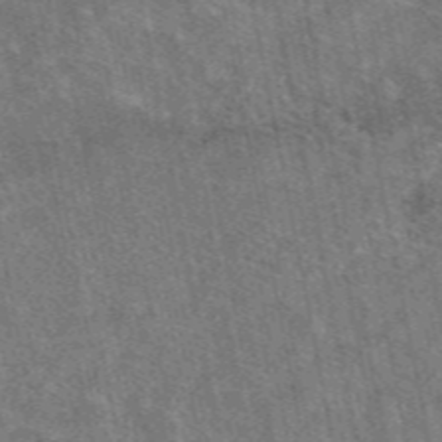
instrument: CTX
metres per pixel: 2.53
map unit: eAb
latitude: 48.9703
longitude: 116.9730
